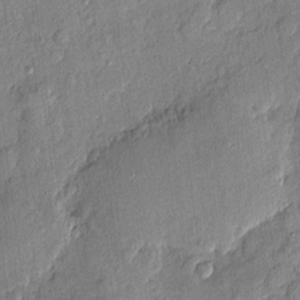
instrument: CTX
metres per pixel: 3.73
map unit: eHh
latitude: 4.2711
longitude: -74.6491
